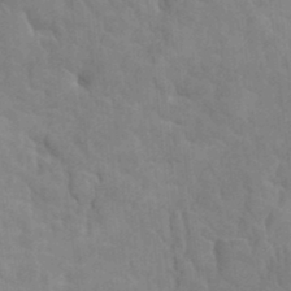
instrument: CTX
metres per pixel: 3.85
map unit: HNhu
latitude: 4.1956
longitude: -2.6679
